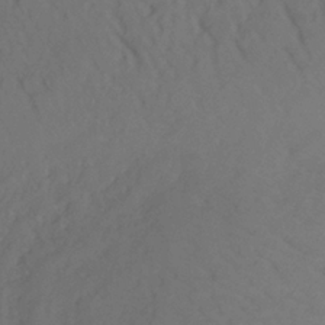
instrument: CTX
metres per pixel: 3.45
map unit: lHb
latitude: -33.7289
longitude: 67.5399
